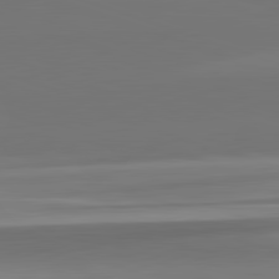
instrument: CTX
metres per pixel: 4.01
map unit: lApd
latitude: 82.2711
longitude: 144.1039
